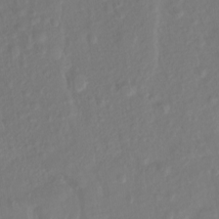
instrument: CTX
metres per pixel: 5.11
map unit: Ht
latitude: -14.1606
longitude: -57.2914
